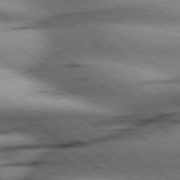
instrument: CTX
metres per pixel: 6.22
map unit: Hpe
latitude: 78.4412
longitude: -154.8380
